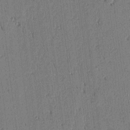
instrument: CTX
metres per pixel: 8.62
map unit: lAvf
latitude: 2.3089
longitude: -106.0255
